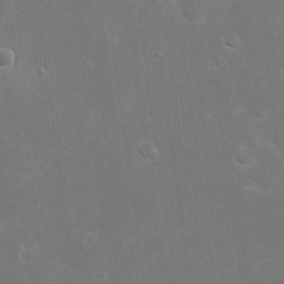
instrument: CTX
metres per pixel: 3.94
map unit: eHh
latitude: 20.0633
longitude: -69.6883
